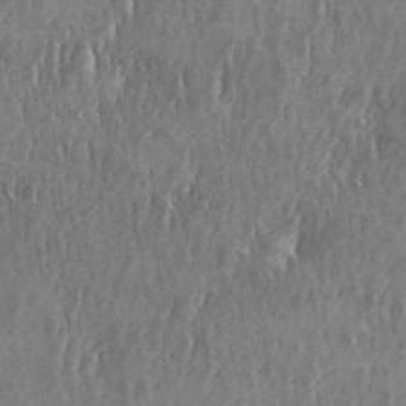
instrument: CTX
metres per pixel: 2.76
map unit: eHh
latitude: 33.7261
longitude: -132.6302
